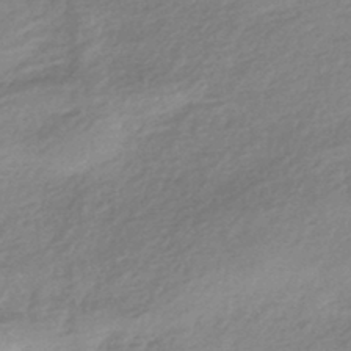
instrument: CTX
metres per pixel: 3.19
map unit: HNhu
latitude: -44.5763
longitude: 93.5021
